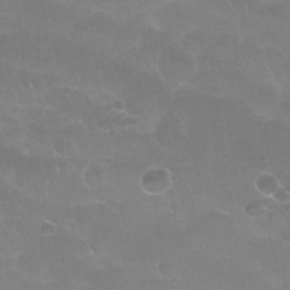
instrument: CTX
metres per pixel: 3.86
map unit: Nhu
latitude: 25.2537
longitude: -52.8947
